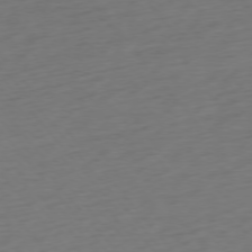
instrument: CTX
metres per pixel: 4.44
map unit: Ap
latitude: -76.0850
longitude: -64.6490
